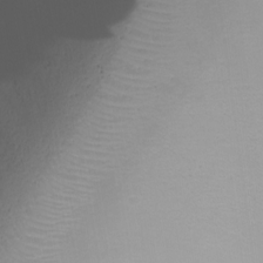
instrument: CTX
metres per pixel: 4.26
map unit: Nhu
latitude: -8.8597
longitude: -84.3845
